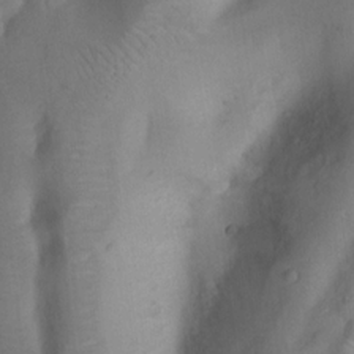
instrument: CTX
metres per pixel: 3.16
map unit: Nhu
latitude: 8.2712
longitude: -22.8191
